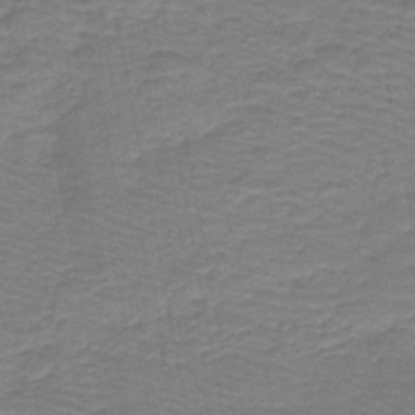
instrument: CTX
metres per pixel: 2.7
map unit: HNb
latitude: -44.1417
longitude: 52.6140
